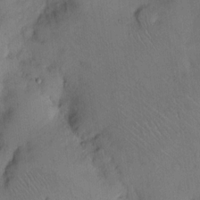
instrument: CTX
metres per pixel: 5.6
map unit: eHh
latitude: 13.7072
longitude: -62.8191
